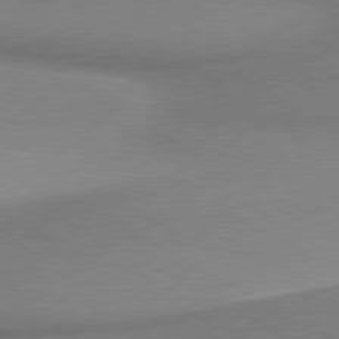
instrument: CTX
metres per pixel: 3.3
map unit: lApd
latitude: 80.0444
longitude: 167.7100
